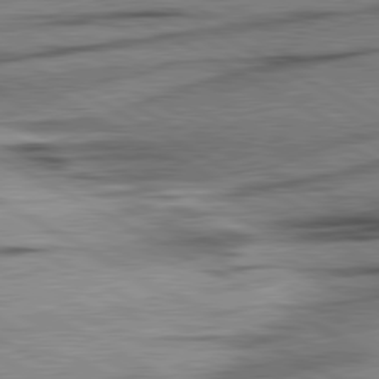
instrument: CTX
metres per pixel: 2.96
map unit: lApd
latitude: 80.7246
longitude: -157.1403
